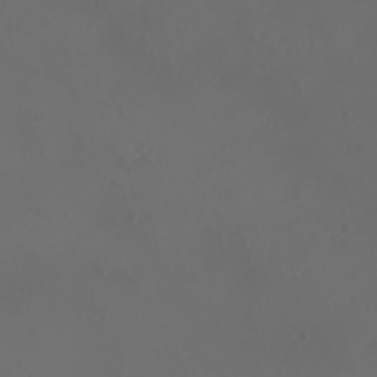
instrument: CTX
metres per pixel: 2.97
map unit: eHh
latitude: -3.2753
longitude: 19.8989
